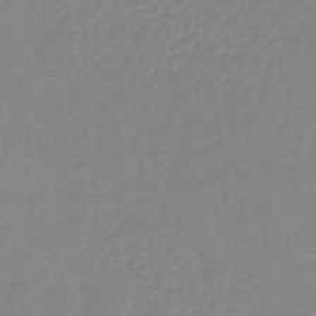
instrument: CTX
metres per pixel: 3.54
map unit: lHb
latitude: -41.7477
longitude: 63.1053
